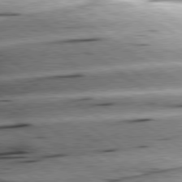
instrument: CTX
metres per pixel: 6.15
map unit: lApd
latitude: 79.6127
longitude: -155.2726
